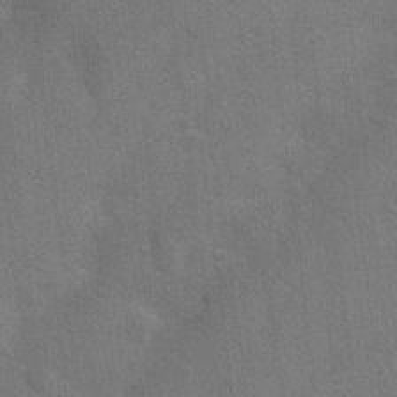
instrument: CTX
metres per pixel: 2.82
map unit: Nhu
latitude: 4.0822
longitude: -25.1592
